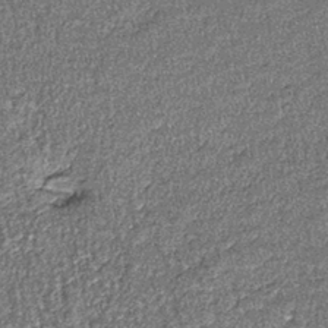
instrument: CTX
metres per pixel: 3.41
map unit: lHb
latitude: -39.6911
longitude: 65.3132
